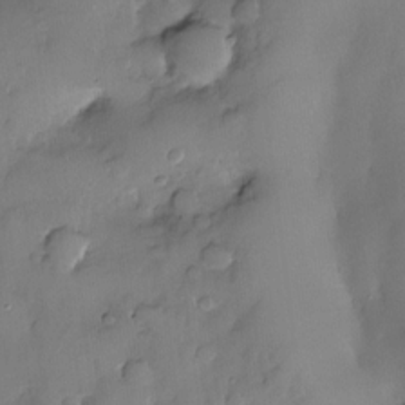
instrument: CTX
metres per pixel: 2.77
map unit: eHh
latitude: -23.5021
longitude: 15.4455
